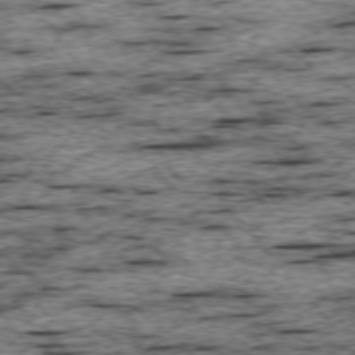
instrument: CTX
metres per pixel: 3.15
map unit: Ap
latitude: -75.5022
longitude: -92.3656
